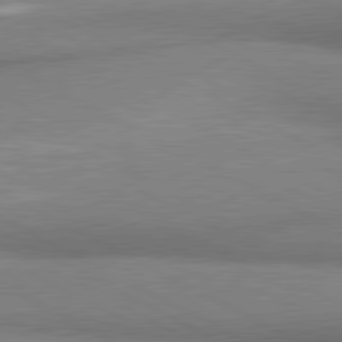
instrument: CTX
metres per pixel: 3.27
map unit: lApd
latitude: 80.8758
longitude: 165.6155
